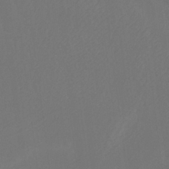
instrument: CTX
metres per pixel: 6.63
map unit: lHb
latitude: -31.4643
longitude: 64.0094
